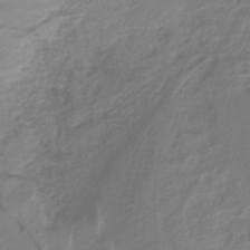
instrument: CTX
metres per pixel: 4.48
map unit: lHb
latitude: -41.1053
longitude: 51.8989
